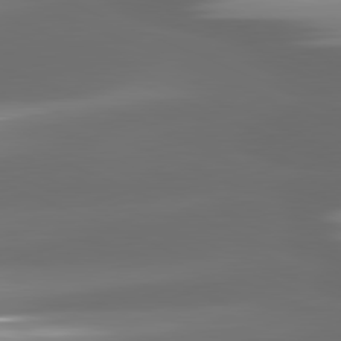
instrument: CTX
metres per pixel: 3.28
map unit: lApd
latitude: 81.6127
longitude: -147.2915
